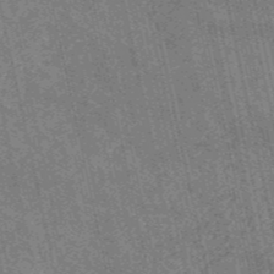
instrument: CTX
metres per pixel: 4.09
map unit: HNb
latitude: -52.8219
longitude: -38.2145
